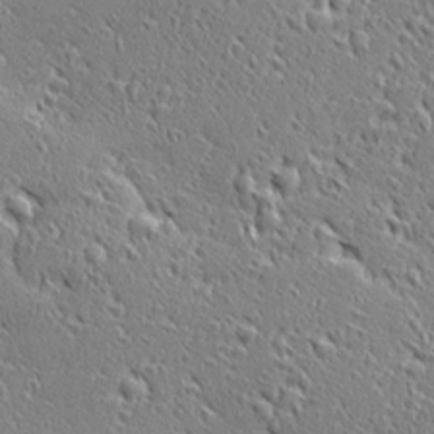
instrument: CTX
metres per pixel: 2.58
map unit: Ave
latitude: 20.7813
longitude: -136.4034
